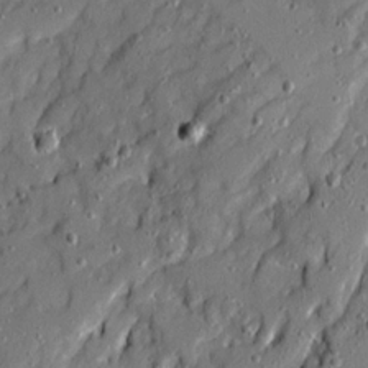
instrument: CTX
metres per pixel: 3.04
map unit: Ave
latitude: 19.4426
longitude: -129.1214
